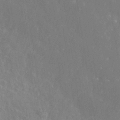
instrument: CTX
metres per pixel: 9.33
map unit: Nhe
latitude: -35.6722
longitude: -92.8569
